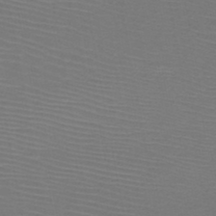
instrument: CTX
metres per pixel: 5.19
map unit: HNb
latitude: -47.1431
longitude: -42.4601
